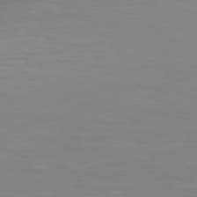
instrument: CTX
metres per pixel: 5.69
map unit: Hpe
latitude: 77.4426
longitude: -175.8772
